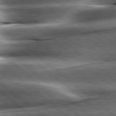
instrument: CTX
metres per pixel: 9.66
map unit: lApd
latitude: 80.6113
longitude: -143.1970
